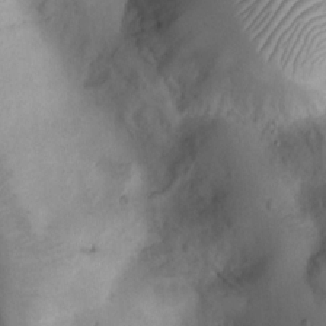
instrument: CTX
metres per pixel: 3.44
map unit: Nhu
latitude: 8.2901
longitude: -22.6490
